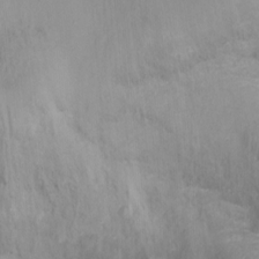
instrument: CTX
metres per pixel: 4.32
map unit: Ht
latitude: -16.2929
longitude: -42.8569
